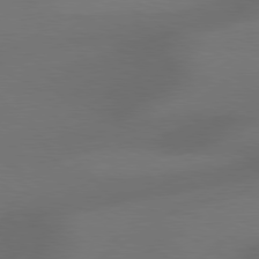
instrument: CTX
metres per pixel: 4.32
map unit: Hpe
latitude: 78.4790
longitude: -127.9717
